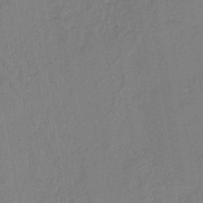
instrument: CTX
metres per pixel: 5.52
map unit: lHb
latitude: -41.7100
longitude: 67.8422
